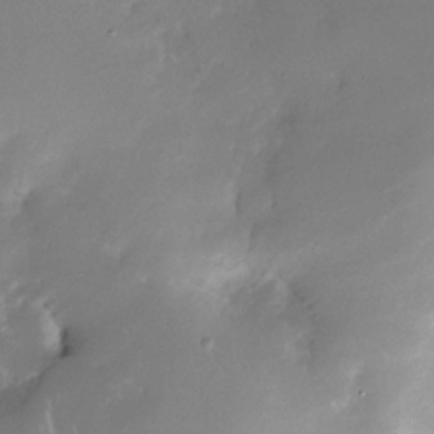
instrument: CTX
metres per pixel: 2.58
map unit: Nhe
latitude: -31.5588
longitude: -117.5182
